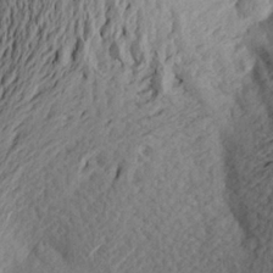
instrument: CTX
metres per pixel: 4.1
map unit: Aa
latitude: 24.0633
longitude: -150.3467
